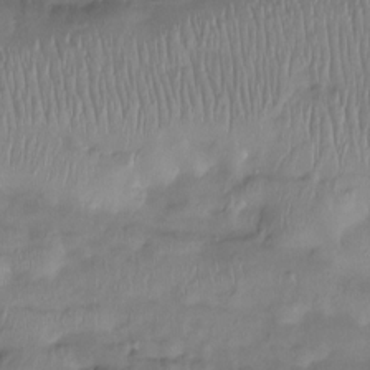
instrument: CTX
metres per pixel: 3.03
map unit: Htu
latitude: -14.4818
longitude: -45.0458
